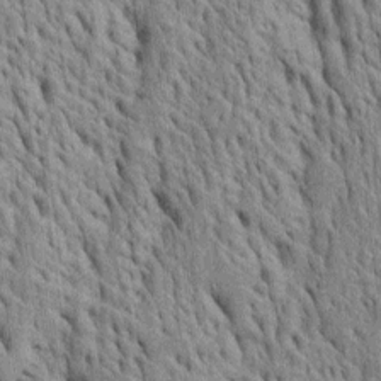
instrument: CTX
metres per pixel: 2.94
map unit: Htu
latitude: -4.4251
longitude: 152.4062
